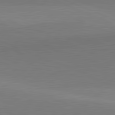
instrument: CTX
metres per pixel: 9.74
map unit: lApd
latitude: 82.1011
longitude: 138.4440
